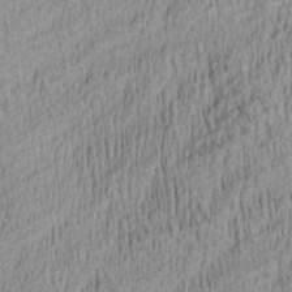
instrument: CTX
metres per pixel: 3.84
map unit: Aa
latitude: 28.0822
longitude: -136.2901
